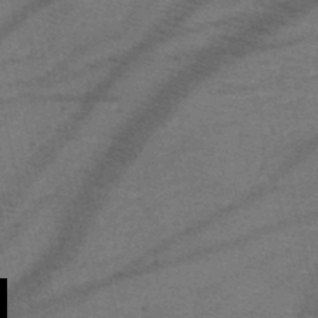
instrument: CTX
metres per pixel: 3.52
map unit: HNb
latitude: -49.8989
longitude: -41.4993
